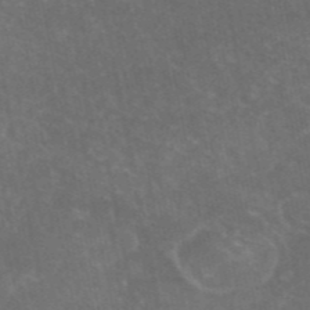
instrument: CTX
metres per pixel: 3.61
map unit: eAb
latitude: 46.8380
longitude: 124.1795
